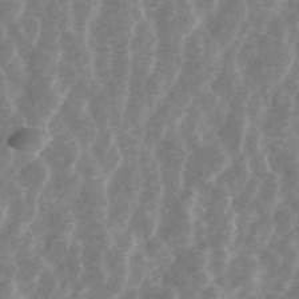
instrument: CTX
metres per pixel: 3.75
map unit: ANa
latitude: 45.2159
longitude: 29.2565
